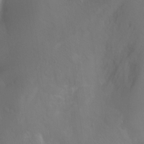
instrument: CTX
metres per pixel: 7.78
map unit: Ht
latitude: -9.4643
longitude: -46.1200
